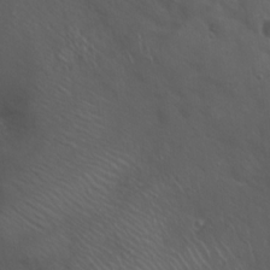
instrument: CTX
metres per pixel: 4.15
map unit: Hto
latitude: 18.8569
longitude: -54.3845
